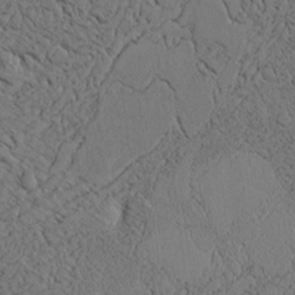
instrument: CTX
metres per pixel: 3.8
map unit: Htu
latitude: 3.8205
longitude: 151.5021
